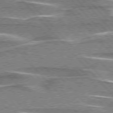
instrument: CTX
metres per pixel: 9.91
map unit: lApd
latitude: 76.2711
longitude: -81.2915
